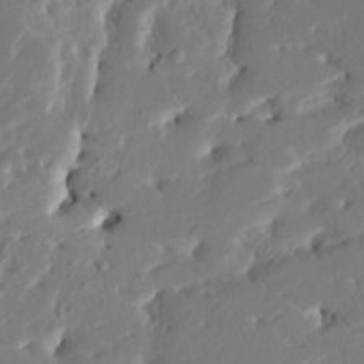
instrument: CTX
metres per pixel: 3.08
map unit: HNhu
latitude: 5.2537
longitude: -5.1781
